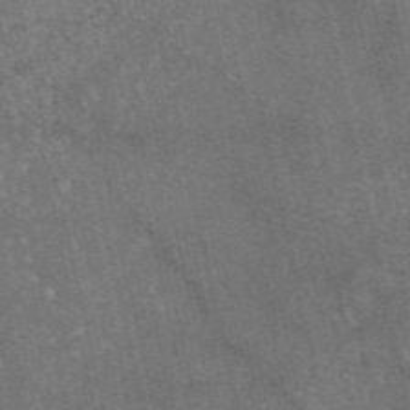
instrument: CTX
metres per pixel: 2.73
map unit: eAb
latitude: 47.1215
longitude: 119.3510
